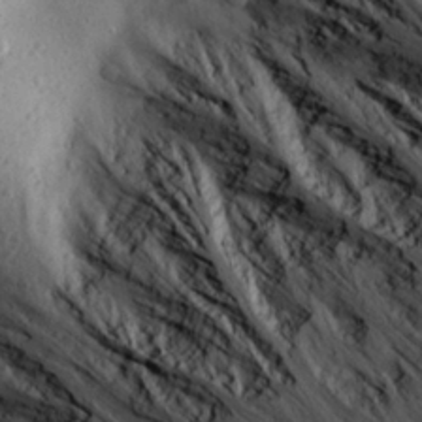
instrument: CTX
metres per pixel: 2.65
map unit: Aa
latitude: 27.2537
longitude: -142.9703
